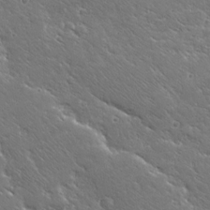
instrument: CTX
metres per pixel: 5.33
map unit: Ave
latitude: 20.0822
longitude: -137.2348
